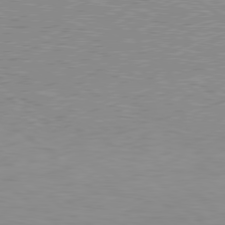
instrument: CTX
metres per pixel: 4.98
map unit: Hpe
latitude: 78.6869
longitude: -171.7072
